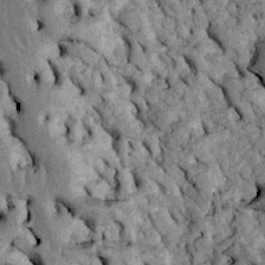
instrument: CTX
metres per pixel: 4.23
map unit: Htu
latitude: -5.0675
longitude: 157.0675
